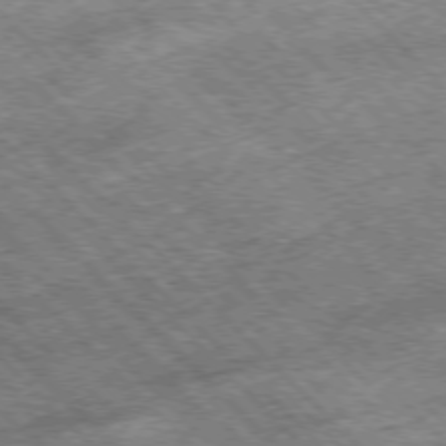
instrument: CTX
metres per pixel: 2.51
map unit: Hpe
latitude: -77.1431
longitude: 13.6344
